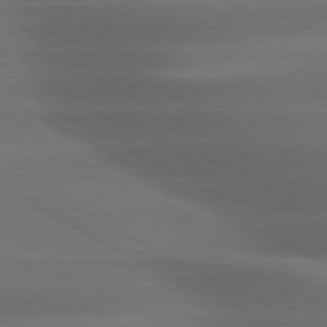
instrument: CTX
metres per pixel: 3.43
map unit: lApd
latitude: 79.6505
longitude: -119.1403
